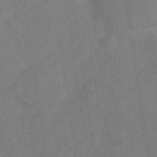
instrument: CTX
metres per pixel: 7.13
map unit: Hve
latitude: -28.2362
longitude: 92.7463
